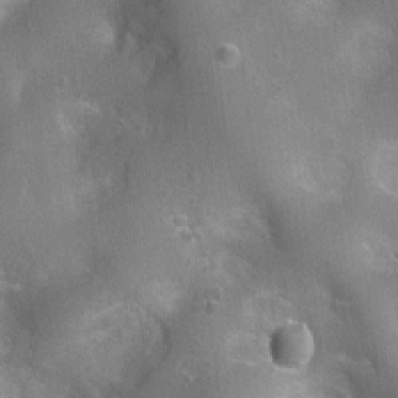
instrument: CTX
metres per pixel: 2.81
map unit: Ht
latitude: 4.4034
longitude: -20.0255
